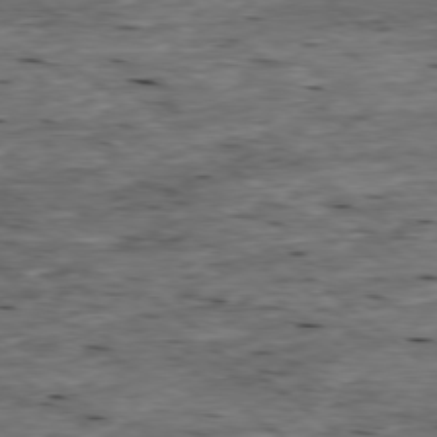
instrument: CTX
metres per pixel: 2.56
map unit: Ap
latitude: -78.6140
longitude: -87.7260
